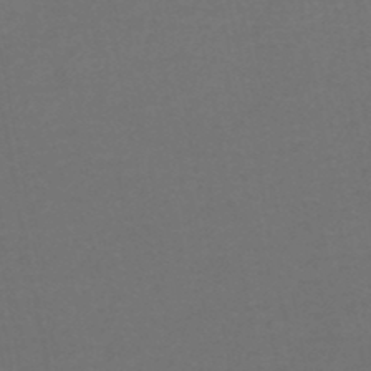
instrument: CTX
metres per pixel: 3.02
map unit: HNhu
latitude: -49.2754
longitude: 100.1038
